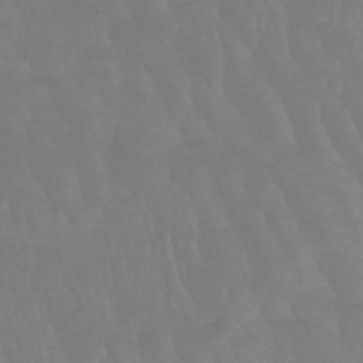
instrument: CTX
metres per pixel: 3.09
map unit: HNb
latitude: -49.5588
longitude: -53.1025
